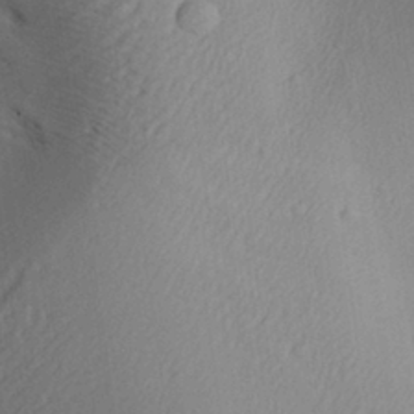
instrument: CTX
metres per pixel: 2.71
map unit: Aa
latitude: 29.9717
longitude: -135.6316
